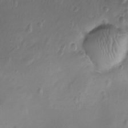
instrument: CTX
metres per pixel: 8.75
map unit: Nhu
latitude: -11.3888
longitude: -35.9150
